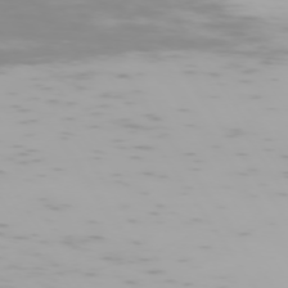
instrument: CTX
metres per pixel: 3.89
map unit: Hpe
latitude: -74.2740
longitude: 4.8786
